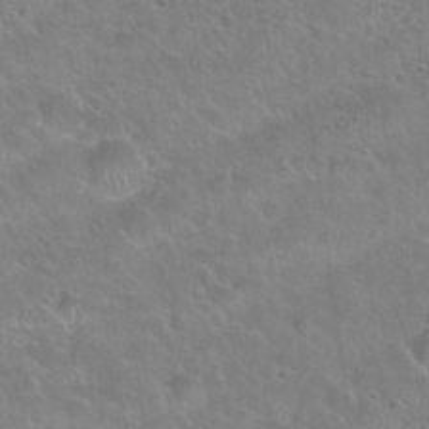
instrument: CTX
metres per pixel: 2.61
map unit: Hto
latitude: 22.2522
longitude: -51.5182
